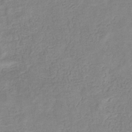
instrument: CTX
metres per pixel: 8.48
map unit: eHb
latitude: -32.5385
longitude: 75.0487
